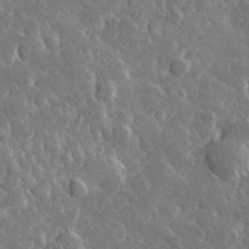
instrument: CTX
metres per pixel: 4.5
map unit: lHvf
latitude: 34.6112
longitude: -88.1767
